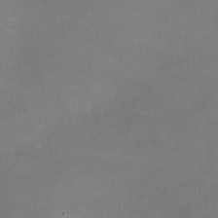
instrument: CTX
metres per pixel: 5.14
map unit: lHvf
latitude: -10.3306
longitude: -103.1214
